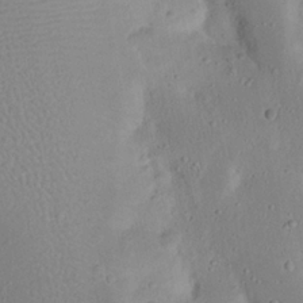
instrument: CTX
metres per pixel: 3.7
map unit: Nhu
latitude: 23.1403
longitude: -72.8758
